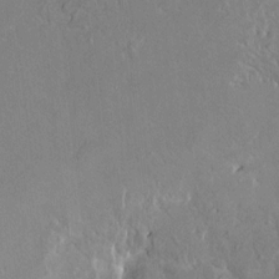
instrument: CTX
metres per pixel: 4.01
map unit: HNhu
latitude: 4.8758
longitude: 3.6910
